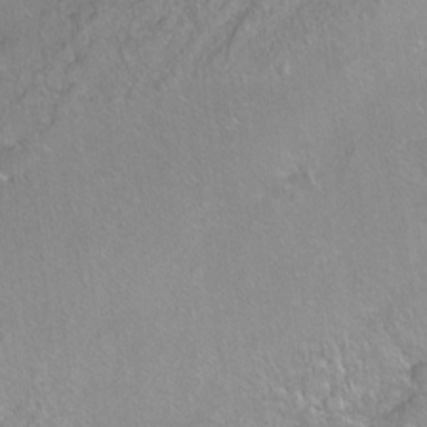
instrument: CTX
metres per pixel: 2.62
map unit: Ht
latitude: -6.3306
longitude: -36.6113
